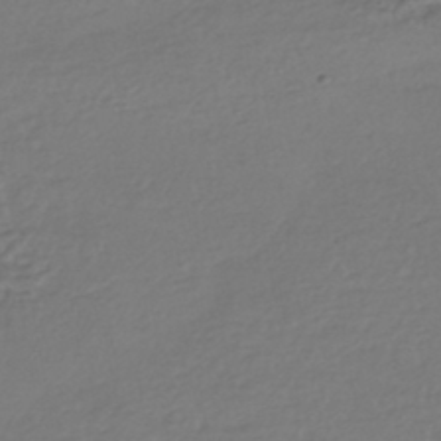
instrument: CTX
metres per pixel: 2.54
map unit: HNhu
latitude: -44.5196
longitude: 95.4454
